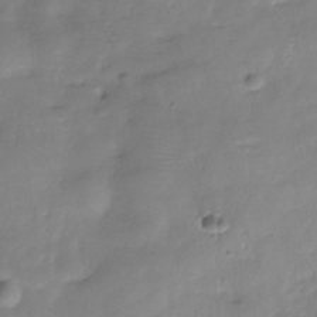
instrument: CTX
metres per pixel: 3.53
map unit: Hve
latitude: -31.3132
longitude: 90.5952
